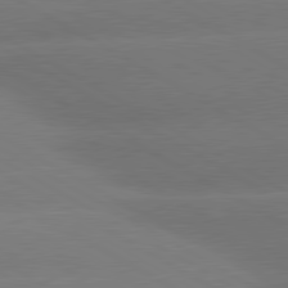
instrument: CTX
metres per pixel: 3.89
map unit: lApd
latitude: 80.4979
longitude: -149.9339
